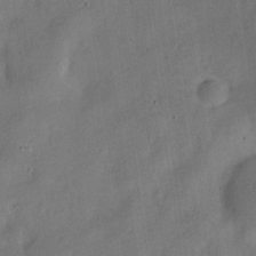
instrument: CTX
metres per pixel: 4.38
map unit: Nve
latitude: -25.6344
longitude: 106.7463
